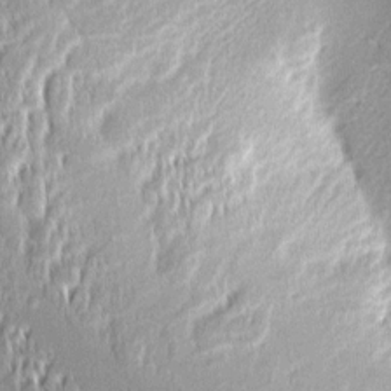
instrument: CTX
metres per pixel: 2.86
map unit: Aa
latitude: 8.6869
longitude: -133.0458
